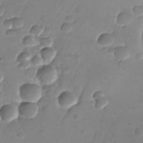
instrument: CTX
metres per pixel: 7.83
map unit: Nhu
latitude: -26.8219
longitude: -71.5938
